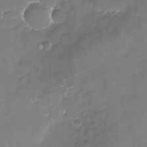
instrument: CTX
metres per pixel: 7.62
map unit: Nhu
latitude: -18.0472
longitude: -58.0444
